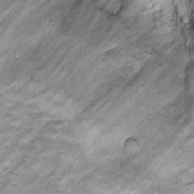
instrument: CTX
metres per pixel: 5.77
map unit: Hto
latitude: 14.0255
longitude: -33.8205
